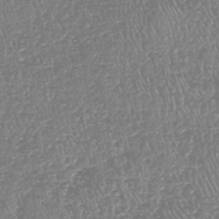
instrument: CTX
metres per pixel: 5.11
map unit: HNhu
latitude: -48.1795
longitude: 29.4077
